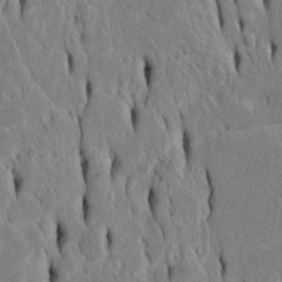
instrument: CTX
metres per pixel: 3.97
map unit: Htu
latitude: -4.6329
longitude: 151.6721
